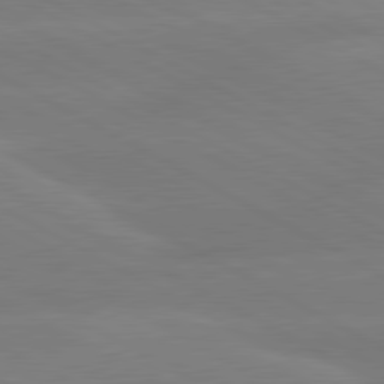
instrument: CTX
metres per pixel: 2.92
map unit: lApd
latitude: 80.5735
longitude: -147.3293
